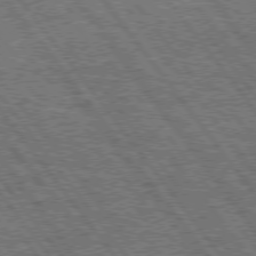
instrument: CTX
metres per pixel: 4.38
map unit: Hpe
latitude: 75.7072
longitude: -149.2915
